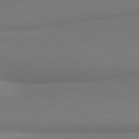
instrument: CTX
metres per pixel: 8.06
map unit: lApd
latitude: 80.5924
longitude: 167.4832
